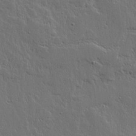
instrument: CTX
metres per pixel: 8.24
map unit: lHvf
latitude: 17.6505
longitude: -116.6491
